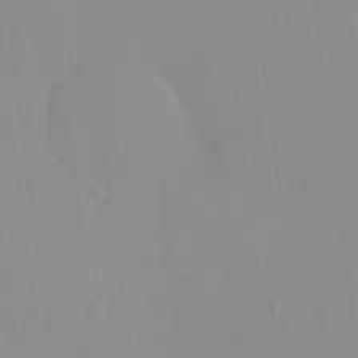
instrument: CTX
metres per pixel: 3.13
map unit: HNhu
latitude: 6.1956
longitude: 2.3684
